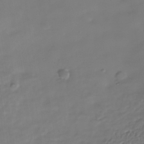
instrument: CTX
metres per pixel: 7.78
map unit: Nhe
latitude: -37.0486
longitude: -90.1767
